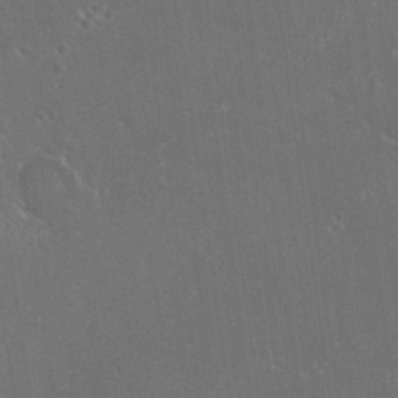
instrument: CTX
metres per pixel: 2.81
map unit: HNhu
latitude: -0.3496
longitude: 1.8234
